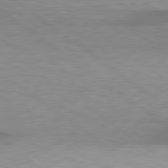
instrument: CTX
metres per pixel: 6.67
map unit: lApd
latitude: 79.2915
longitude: -89.9151
